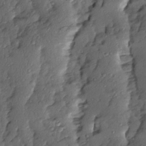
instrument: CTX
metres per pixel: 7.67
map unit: Ave
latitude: 13.7450
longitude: -134.6679
